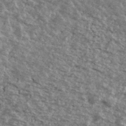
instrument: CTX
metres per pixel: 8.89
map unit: Ave
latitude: 40.7624
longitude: -109.0836
